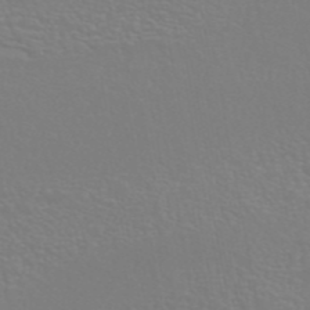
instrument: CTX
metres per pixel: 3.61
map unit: ANa
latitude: 44.7813
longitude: 27.5777
